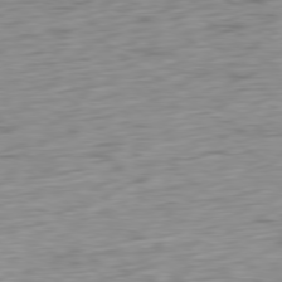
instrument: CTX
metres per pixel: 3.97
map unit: Ap
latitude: -79.8422
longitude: -69.8395
